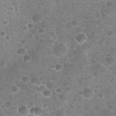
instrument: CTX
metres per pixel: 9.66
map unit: Nhu
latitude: 25.8583
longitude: -52.3279
